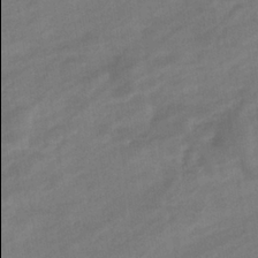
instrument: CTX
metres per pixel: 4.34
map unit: eHb
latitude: -36.6140
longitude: 78.0094
